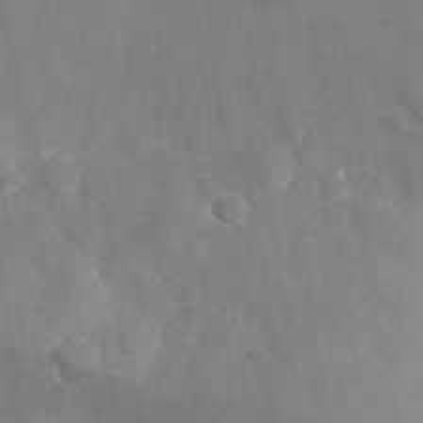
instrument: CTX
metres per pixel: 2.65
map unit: Nhu
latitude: -27.6910
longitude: -58.0822
